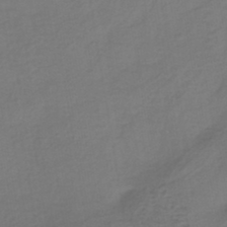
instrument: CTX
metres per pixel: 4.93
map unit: HNhu
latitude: -43.0675
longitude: 97.5021
